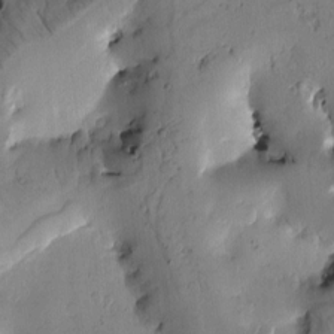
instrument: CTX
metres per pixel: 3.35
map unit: Htu
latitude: -3.5588
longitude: 169.7477
